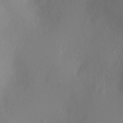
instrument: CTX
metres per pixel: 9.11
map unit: Ht
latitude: -6.9919
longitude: -20.2334
